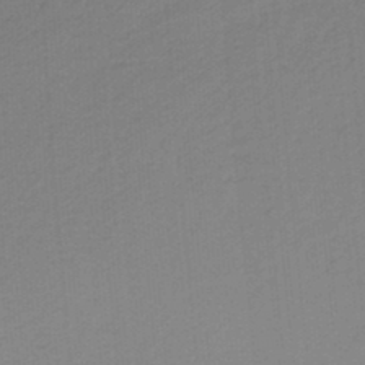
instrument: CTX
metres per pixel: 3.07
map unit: HNb
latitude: -36.7463
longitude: 55.8423
